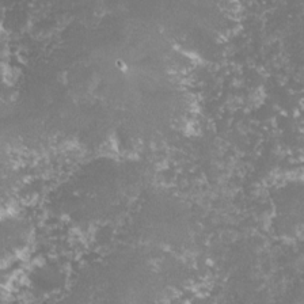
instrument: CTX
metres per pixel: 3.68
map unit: lHvf
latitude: -15.3510
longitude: -98.7246
